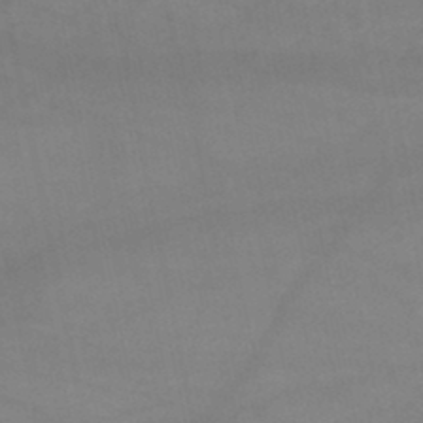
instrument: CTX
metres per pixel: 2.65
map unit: lHb
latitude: -46.1039
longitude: 66.5574
